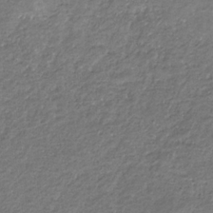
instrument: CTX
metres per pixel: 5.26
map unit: eHb
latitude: -30.9352
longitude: 69.4076
